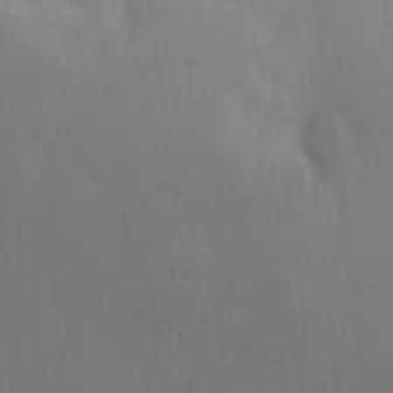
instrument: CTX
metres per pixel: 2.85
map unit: Nhu
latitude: 16.2712
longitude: -78.1767
